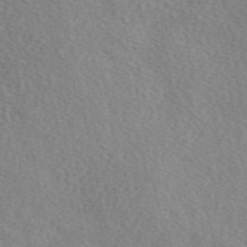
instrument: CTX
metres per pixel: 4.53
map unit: eAb
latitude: 49.8205
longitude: 111.6155
